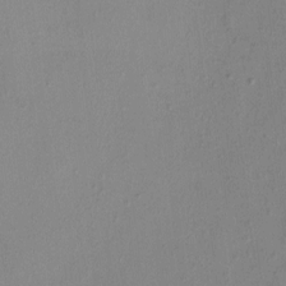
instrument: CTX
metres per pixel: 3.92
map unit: HNhu
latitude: 4.1389
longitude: 5.9556
